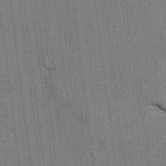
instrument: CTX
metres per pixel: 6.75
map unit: HNhu
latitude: 0.3845
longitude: -5.7639
